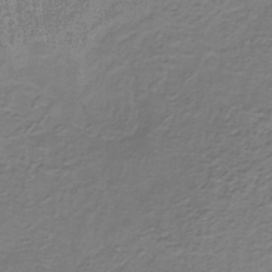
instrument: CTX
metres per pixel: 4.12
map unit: HNb
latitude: -32.8786
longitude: 57.8989
